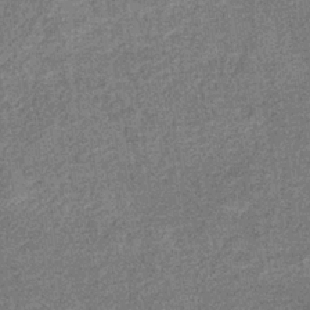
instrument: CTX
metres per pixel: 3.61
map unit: eHb
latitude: -34.8975
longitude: 78.4440
